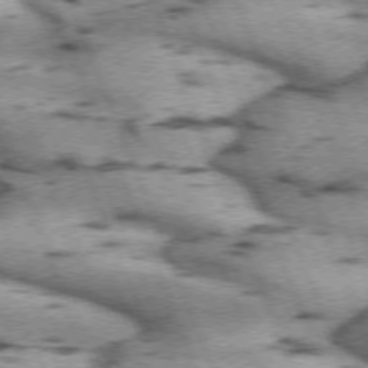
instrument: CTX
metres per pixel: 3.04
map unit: lApd
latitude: 72.0255
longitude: -53.4616
